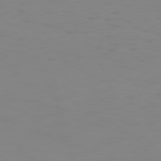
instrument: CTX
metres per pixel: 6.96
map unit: Hpe
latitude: 75.0647
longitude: -127.9528
